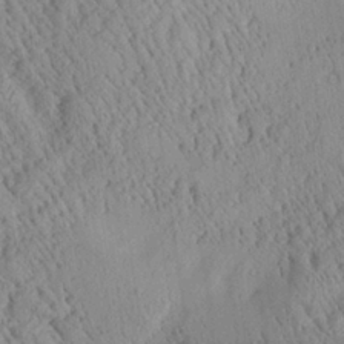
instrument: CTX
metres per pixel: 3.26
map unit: Aa
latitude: 25.0458
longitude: -134.1389
